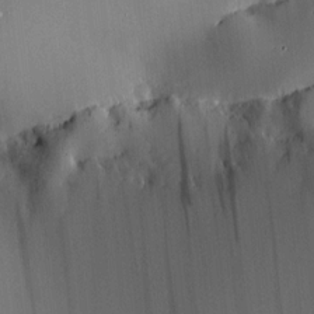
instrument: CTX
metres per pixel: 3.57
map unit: HNhu
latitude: 7.8205
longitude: 14.6897
